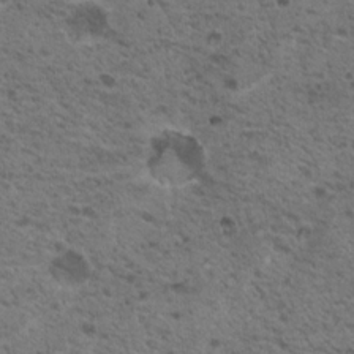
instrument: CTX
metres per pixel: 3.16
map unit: Nhu
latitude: 19.4993
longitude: -31.4616
